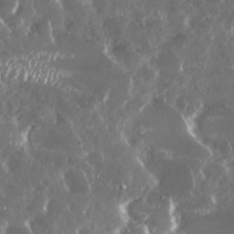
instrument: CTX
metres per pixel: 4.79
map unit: Nhu
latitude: 29.1970
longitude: -59.7450
